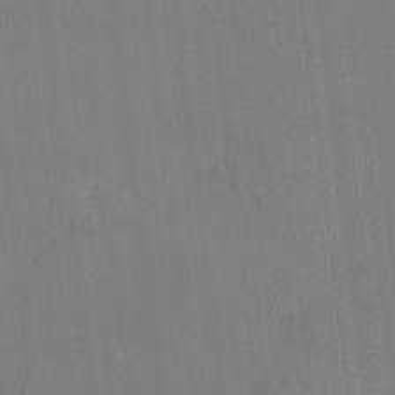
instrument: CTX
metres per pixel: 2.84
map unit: HNhu
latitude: 7.4426
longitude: 15.9745
